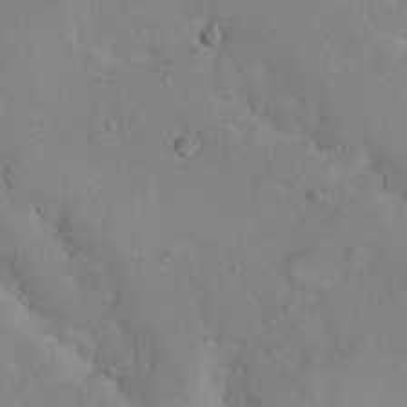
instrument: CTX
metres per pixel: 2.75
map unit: Nhu
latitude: 14.6869
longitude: -28.9891
